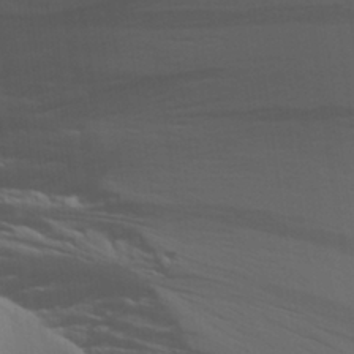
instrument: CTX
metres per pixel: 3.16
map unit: Aa
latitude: 27.4615
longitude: -138.9325
